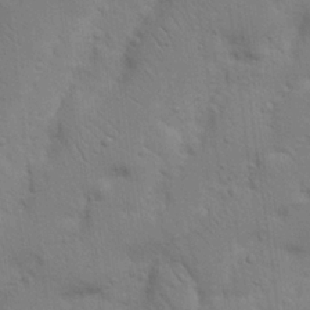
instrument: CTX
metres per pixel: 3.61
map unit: Nhu
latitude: 17.8394
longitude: -75.3104
